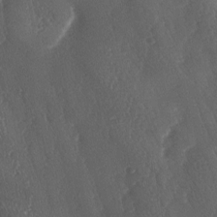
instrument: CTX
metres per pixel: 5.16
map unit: lAa
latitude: -7.5399
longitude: -129.4615
